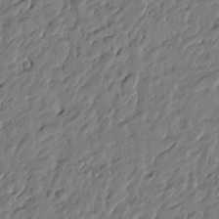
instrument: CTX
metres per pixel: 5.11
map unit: Htu
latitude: -2.3495
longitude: -179.6694
